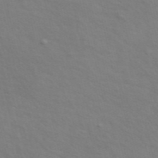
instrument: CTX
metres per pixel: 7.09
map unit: ANa
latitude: 48.7435
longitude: -75.5371
